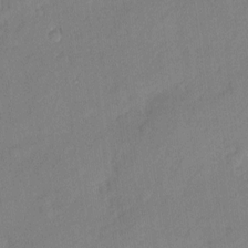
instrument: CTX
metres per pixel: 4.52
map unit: eHh
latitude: 3.6694
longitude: -74.3278
